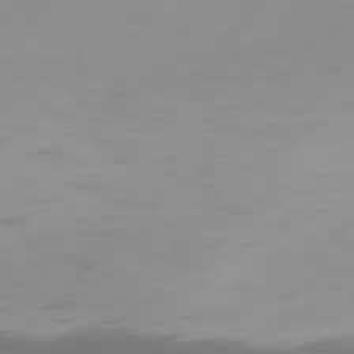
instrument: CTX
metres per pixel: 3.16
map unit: Hpe
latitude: 77.6316
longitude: -167.1403
